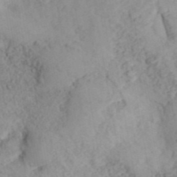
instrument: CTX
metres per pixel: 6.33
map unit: ANa
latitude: 41.3104
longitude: 51.7666
